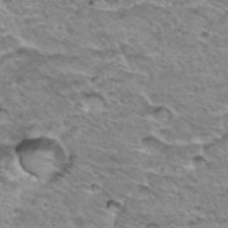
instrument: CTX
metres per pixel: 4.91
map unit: Hto
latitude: 33.3860
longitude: -40.2144
